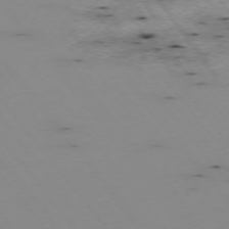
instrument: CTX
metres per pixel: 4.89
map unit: Hpe
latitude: -74.9920
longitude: 3.7666
